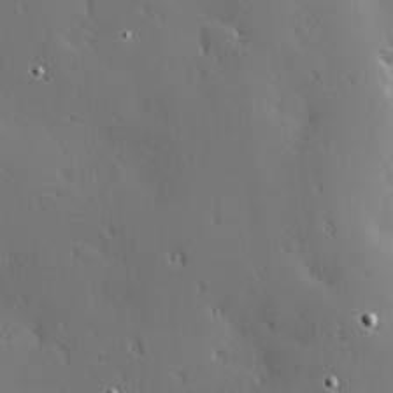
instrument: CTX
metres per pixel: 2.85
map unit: Hve
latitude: 25.2537
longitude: -92.3089
